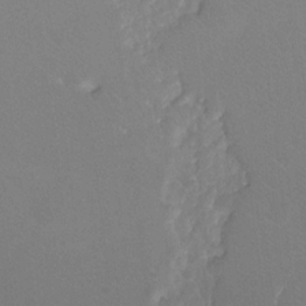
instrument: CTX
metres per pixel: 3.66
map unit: Hto
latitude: -8.7841
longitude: -42.8947
